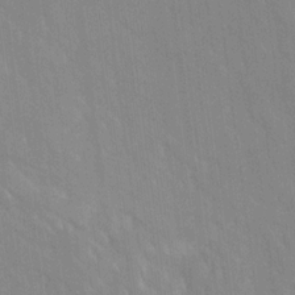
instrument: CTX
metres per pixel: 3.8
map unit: Ave
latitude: 19.3481
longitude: -136.5924
